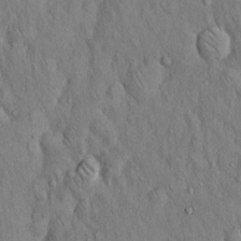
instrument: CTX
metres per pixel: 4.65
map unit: Hto
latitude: 14.3090
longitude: -58.4223
